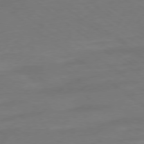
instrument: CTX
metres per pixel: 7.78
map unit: Ap
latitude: -79.2565
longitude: -98.8757
